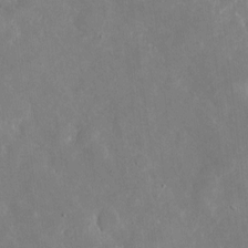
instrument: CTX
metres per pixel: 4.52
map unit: eHh
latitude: 5.7450
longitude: -70.1200
